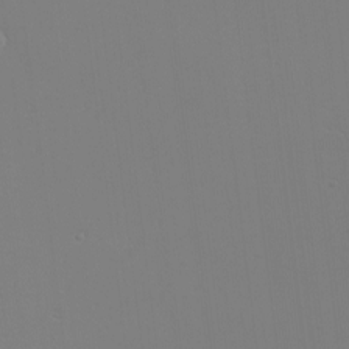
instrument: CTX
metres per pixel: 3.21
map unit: eHh
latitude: -6.1605
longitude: -83.0836
